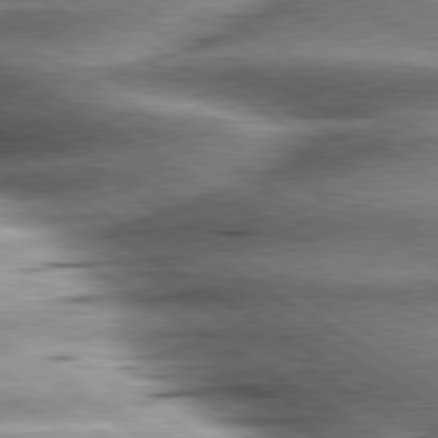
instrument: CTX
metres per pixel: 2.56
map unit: lApd
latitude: 80.1389
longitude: -142.5735
